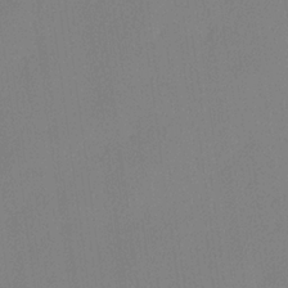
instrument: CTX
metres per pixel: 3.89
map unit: lHvf
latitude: 22.4223
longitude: 140.8597
